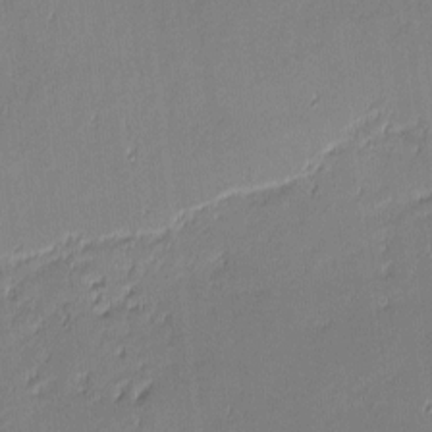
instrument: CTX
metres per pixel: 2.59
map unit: eHh
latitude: -2.9163
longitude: -81.8394
